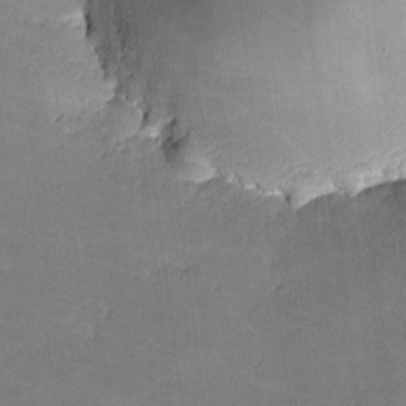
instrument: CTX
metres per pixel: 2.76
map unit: lHvf
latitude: -11.0864
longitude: -104.0633
